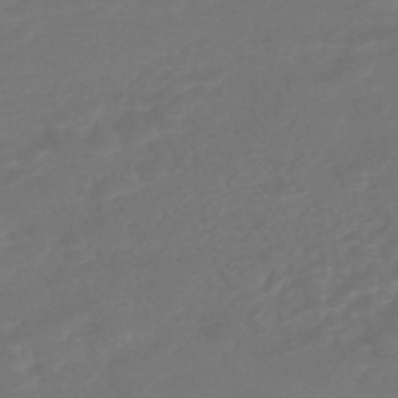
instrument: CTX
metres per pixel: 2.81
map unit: HNhu
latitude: -46.4062
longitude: 92.5385
